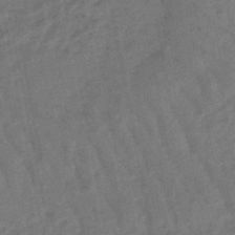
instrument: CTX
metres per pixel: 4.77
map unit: lHb
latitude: -47.9745
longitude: 77.1242
